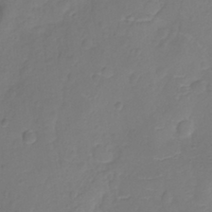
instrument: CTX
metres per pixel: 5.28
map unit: Nhu
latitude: -11.9178
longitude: -22.7813
